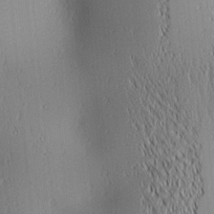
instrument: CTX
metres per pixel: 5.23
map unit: lAa
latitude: 1.8961
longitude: -116.2334
